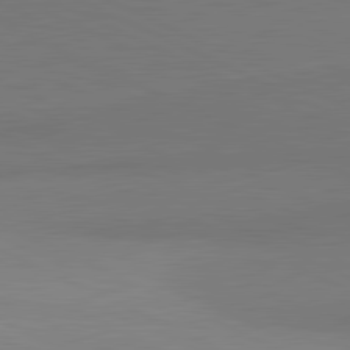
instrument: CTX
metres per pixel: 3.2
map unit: lApd
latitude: 81.6694
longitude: 150.5574
